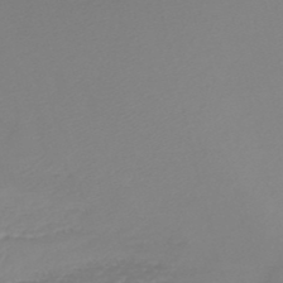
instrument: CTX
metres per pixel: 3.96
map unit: lHb
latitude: -45.7289
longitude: 64.2551
